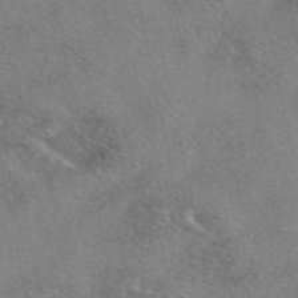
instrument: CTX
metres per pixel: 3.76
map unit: eAb
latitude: 48.1200
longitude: 113.5399
